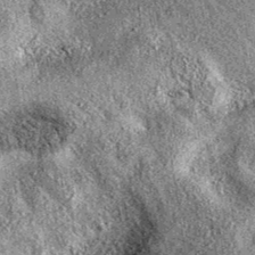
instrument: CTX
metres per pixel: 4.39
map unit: eAb
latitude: 37.1403
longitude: 110.9542
